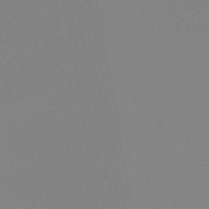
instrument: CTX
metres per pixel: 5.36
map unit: eHb
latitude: -45.2943
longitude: 88.3684
